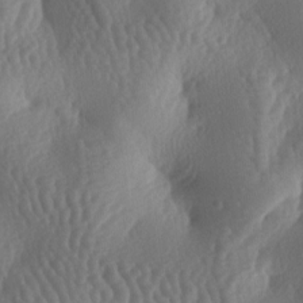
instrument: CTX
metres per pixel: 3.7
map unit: lAa
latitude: -6.8408
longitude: -128.2522
